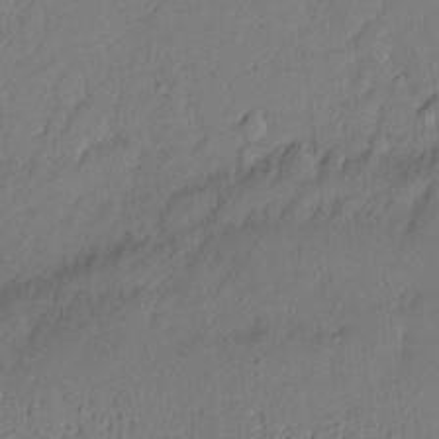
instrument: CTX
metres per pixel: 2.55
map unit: eHh
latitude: 4.0255
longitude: -75.8017
